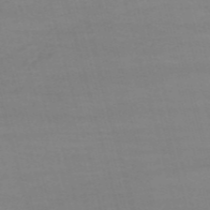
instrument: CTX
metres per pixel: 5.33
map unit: HNb
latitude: -54.0472
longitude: -37.3293
